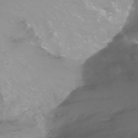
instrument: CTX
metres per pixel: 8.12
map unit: Nhu
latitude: -11.6722
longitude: -63.9717
